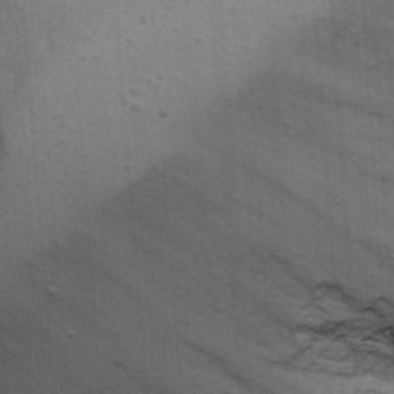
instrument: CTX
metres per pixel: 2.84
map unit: Ave
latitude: 13.4993
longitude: -102.4979
